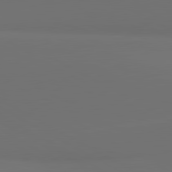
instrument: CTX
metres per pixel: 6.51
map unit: lApd
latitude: 81.5560
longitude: 152.4629
